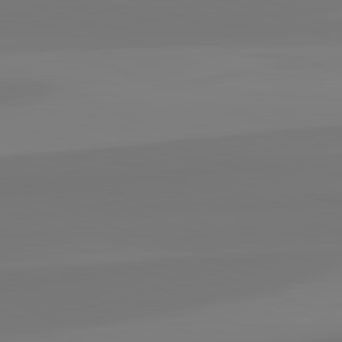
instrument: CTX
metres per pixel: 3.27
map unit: lApd
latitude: 82.4790
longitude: 154.3684
